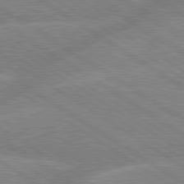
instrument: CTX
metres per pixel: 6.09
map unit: lApd
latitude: 79.5938
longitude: -133.0270
